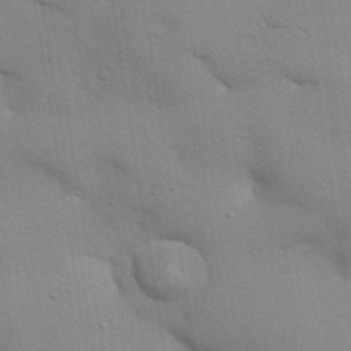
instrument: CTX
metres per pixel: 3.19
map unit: Aa
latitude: 32.9703
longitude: -145.2726
